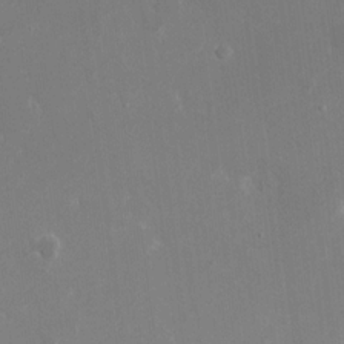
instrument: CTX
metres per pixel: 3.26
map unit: eHh
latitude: 15.2159
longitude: -71.8016
